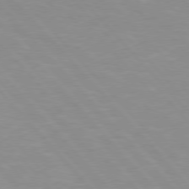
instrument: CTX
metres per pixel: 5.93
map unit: Hpe
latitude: 76.0822
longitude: -155.5371
